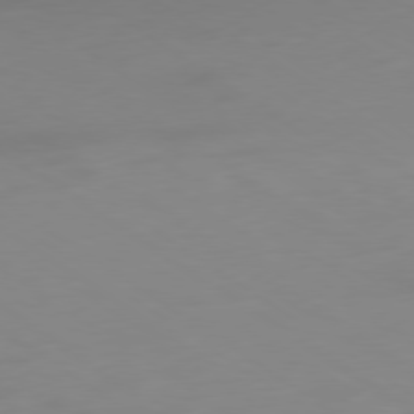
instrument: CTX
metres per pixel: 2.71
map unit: Ap
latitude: -79.6721
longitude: -62.3845
